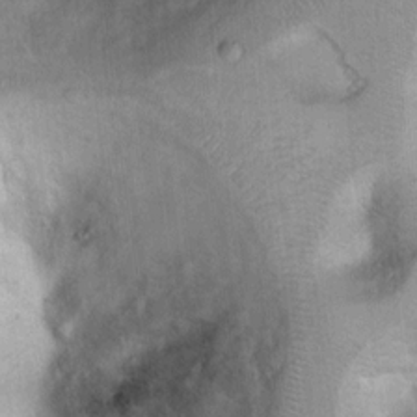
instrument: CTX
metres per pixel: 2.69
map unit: Ht
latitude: 7.1970
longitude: -30.3468
